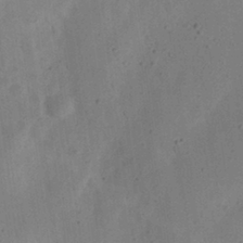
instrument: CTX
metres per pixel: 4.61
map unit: eHh
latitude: 24.1577
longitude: -70.2333
